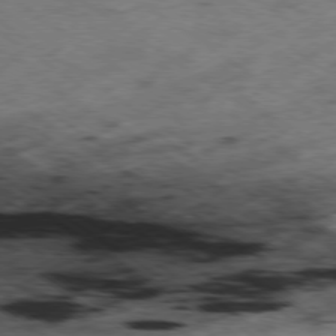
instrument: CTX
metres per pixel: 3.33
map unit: Hpe
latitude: -78.2739
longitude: -21.6694
